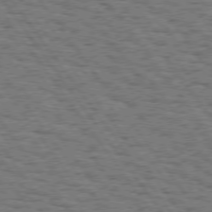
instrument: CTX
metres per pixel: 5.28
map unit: Hpe
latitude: 74.7246
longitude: -134.6301
